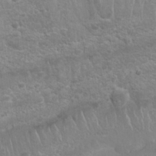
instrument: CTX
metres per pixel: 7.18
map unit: Nhu
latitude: 26.5546
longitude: -62.8380
